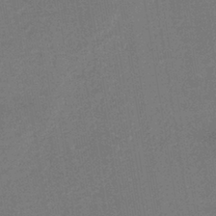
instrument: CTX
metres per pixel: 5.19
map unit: lHb
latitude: -39.0109
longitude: 58.5762
